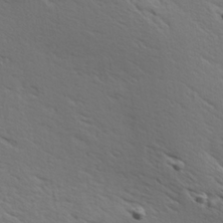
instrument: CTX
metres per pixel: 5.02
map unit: Hve
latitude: 24.3845
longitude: -97.8394
